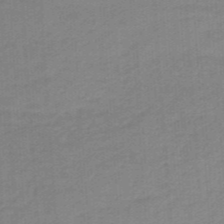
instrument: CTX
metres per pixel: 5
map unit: HNhu
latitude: -47.6722
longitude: 89.5399
